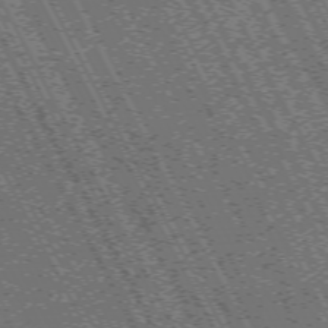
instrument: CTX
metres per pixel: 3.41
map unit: Hpe
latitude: -70.3873
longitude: 17.1243
